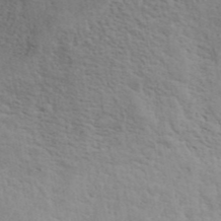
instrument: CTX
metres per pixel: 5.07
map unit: ANa
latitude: 43.3293
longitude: 54.4818
